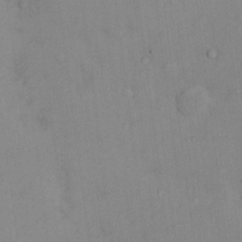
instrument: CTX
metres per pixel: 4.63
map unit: Ht
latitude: 13.2537
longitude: -41.2914
